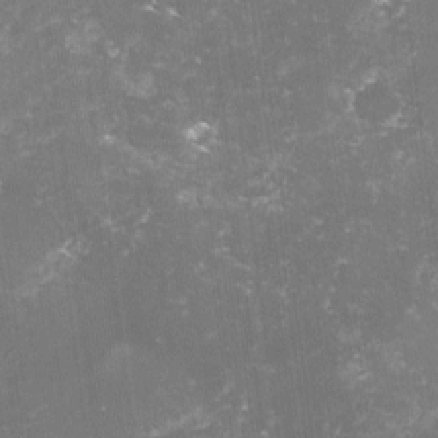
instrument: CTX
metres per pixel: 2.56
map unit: lHvf
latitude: -14.6897
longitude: -98.5356
